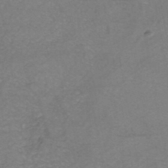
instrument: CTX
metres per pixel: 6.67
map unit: eHh
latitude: -45.0298
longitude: -30.4034
